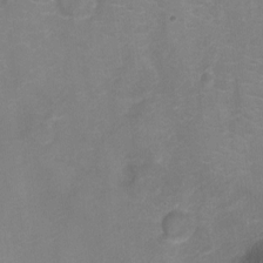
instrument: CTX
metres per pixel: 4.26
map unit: Ht
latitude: -4.8786
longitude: -19.5938
